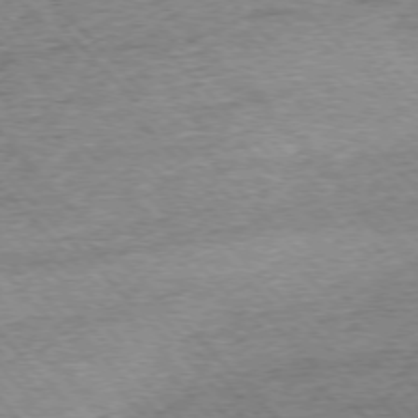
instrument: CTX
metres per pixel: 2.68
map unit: Ap
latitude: -76.4440
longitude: -97.0458
